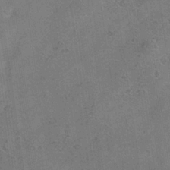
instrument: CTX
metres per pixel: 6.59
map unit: Hve
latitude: -34.8408
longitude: 89.7477
